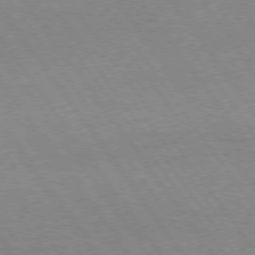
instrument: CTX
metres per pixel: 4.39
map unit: Hpe
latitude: 74.2712
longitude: -141.1781
